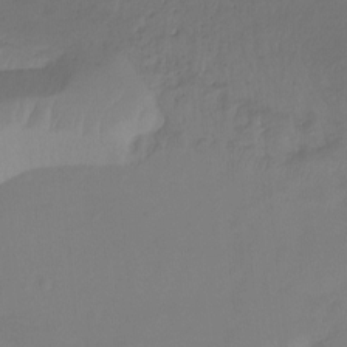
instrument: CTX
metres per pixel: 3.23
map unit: Nhu
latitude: -14.1984
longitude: -58.5735
